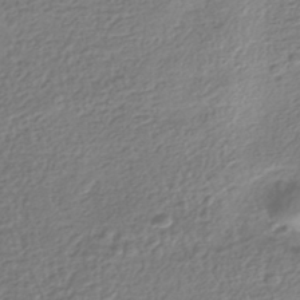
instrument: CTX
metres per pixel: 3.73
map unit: HNhu
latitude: -42.4440
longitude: 99.1998
